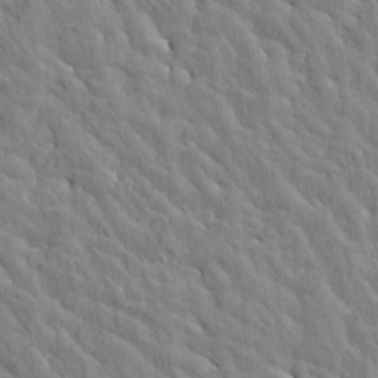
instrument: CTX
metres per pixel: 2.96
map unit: Htu
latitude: -3.2375
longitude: 174.3873
